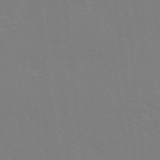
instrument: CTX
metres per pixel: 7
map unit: Hto
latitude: 8.7057
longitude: -31.3671
